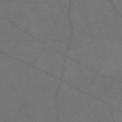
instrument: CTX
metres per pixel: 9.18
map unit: Nve
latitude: -58.9352
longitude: 51.3321
